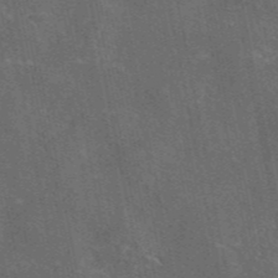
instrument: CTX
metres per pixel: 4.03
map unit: eAb
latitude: 46.1389
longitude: 108.8597
